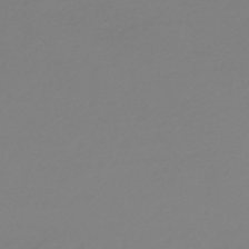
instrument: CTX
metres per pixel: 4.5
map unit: HNb
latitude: -46.1983
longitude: 56.1795
